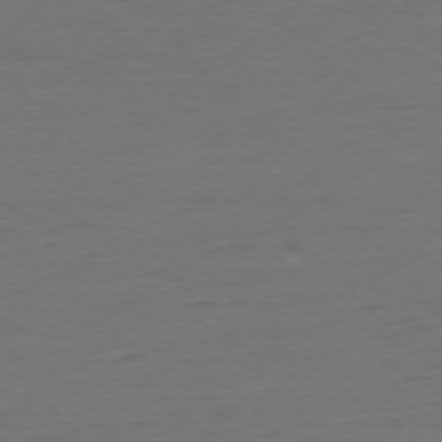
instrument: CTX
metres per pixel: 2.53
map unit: Ap
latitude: -77.3888
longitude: -82.9891
